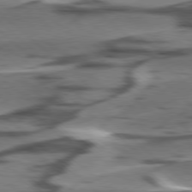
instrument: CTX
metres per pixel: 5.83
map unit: lApd
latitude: 78.3845
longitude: -49.6694
